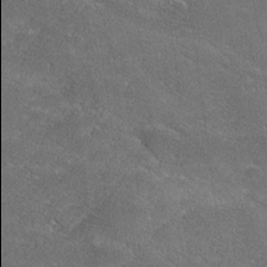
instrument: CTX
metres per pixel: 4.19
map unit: lHvf
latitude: 26.7813
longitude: 142.0094
